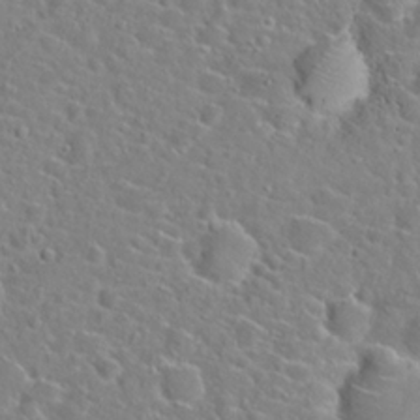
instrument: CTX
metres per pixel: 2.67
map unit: Hto
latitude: 21.9717
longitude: -45.1025
